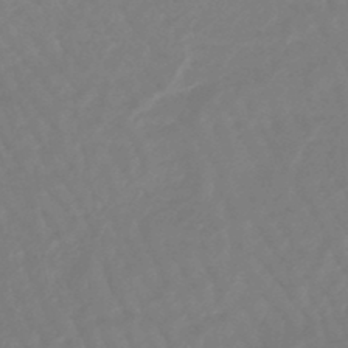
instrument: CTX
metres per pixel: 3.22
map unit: eHb
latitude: -46.3306
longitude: 81.8800
